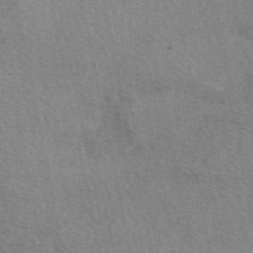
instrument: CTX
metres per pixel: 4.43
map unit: eAb
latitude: 50.2522
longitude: 112.1606
